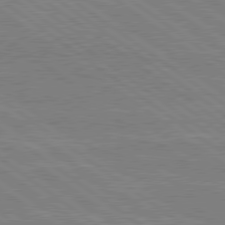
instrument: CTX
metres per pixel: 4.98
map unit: lApd
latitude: 79.3482
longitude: 166.6707
